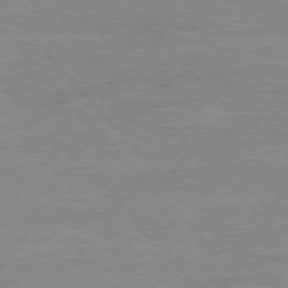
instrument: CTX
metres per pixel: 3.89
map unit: Ap
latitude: -77.2754
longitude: -83.7827
